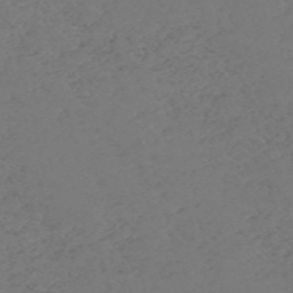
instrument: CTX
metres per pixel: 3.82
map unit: Nve
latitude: -57.4454
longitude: 53.2565
